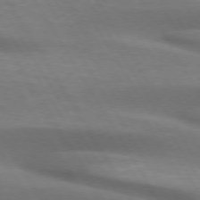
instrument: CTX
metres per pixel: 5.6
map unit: lApd
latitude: 73.9151
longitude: -51.5182
